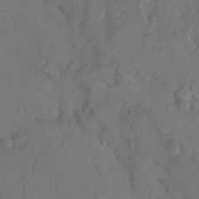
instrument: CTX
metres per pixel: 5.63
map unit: Hto
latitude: 8.1011
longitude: -61.8205
